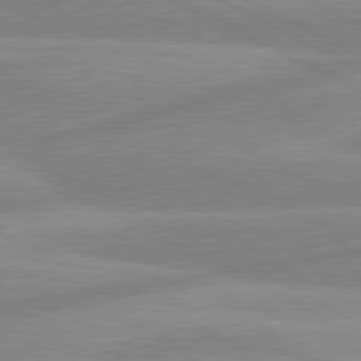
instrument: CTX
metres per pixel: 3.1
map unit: lApd
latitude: 80.5924
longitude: -169.7639
